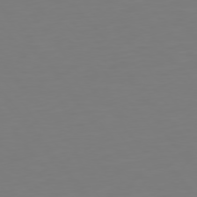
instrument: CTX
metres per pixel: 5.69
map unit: Hpe
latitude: 75.3104
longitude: -123.6883
